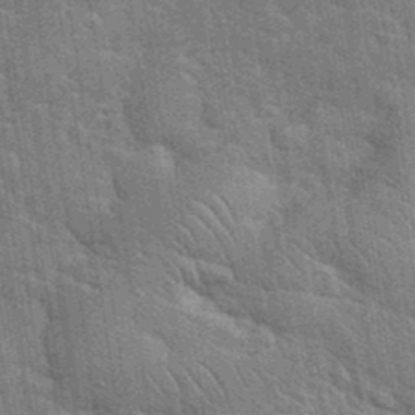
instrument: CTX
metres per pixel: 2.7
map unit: eHh
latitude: 35.9339
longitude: -65.5938
